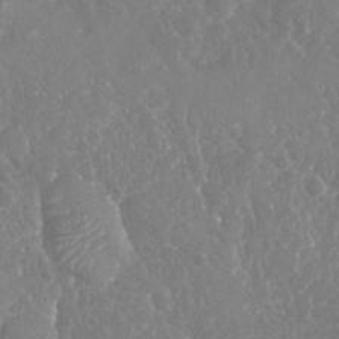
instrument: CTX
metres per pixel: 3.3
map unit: Nhu
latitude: -19.1242
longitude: -58.2523
